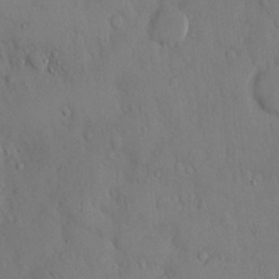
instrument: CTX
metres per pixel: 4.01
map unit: eHh
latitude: 13.8961
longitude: -69.7072
